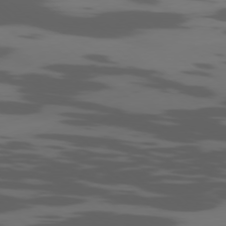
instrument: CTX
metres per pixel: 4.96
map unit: Ap
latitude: -77.9178
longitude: -64.1011
